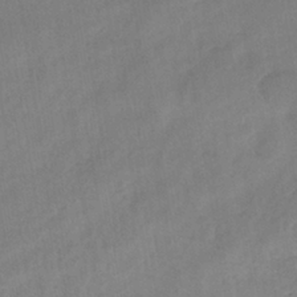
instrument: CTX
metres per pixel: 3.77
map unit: eHh
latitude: -39.7667
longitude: -26.3089
